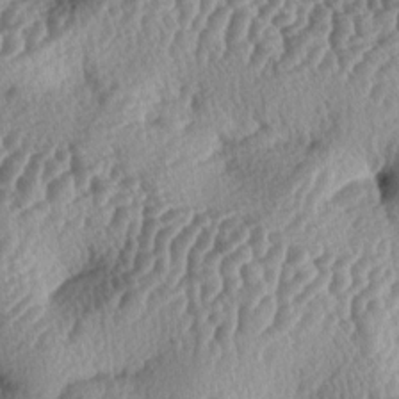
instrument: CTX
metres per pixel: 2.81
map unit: lAa
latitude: -4.4251
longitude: -127.8961
